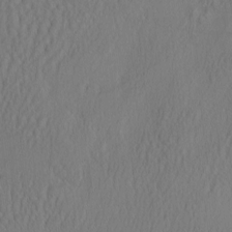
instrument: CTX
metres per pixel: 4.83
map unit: eHh
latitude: -2.8974
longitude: 16.3118
